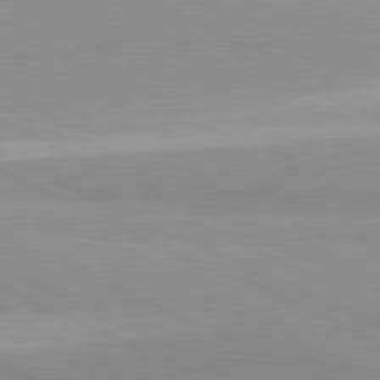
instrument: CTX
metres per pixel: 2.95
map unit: lApd
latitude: 81.9150
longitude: 179.8422
